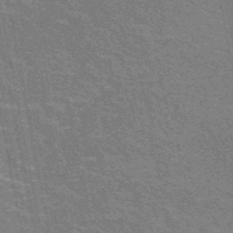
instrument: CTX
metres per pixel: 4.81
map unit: HNhu
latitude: -47.7855
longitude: 99.8044
